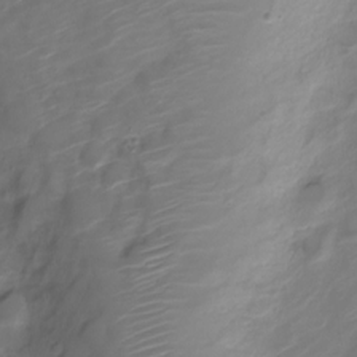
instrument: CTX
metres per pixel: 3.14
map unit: Nve
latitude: -20.1605
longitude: 106.9920
